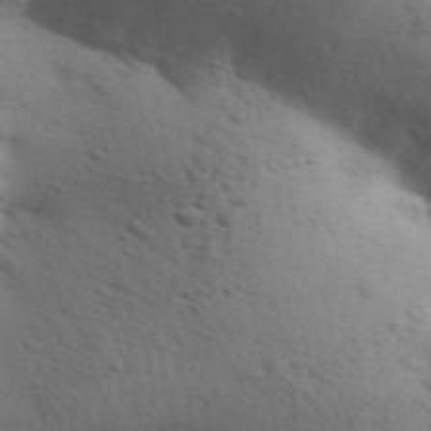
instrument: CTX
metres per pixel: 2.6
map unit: Aa
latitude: 30.9892
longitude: -146.4979
